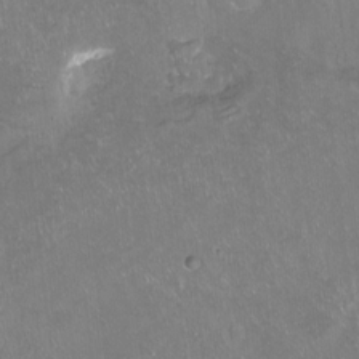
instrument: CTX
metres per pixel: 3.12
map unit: Hto
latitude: -13.8045
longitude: -42.1011
